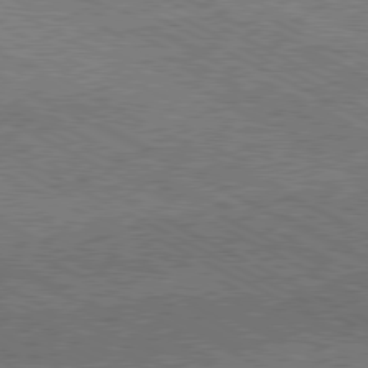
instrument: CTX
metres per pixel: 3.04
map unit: Hpe
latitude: -81.0298
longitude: 21.0864
